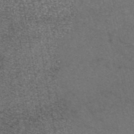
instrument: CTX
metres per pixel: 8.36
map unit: eAb
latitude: 46.7624
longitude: 107.4455
